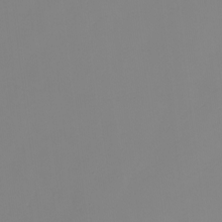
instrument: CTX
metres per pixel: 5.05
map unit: Nhu
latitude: -8.8786
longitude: -84.4979
